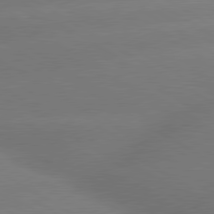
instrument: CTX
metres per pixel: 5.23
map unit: lApd
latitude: 80.1200
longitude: -149.6505
